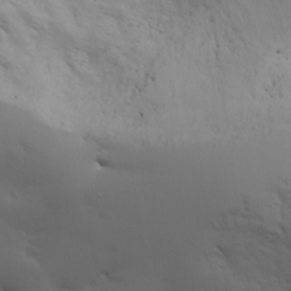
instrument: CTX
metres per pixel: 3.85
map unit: Aa
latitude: 23.2537
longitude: -131.8773
